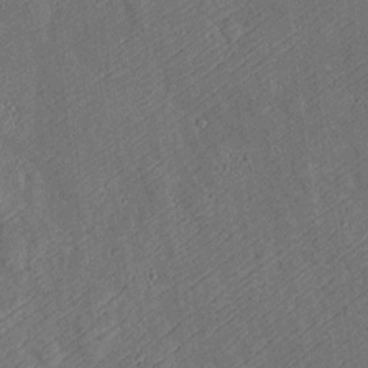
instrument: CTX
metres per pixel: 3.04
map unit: Htu
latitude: -7.1431
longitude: 155.9745
